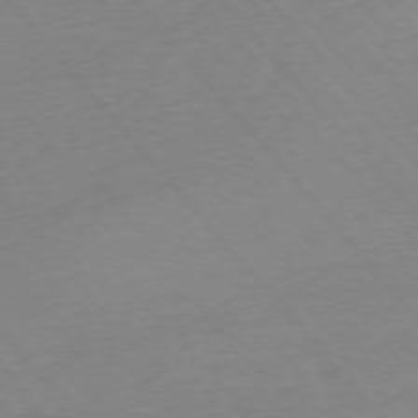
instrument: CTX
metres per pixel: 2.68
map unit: Ap
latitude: -76.2362
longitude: -93.6694
